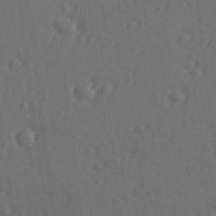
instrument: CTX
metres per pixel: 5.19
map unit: lAvf
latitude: -9.6344
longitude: -121.1403
